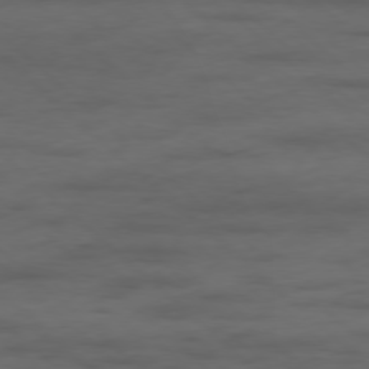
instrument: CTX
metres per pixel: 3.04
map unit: Hpe
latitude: -78.1228
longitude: -19.1592
